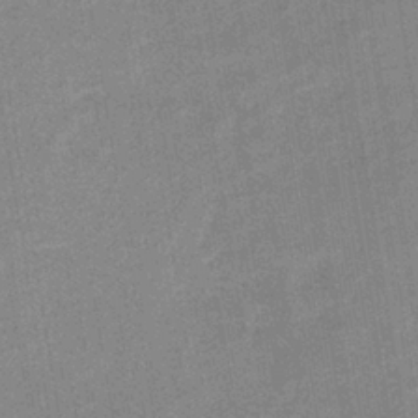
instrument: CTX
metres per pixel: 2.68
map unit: eHb
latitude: -36.1794
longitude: 73.8800
